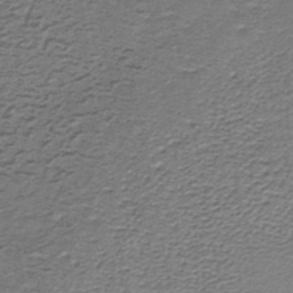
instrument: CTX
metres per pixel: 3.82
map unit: lHb
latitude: -34.9353
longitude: 61.0864
